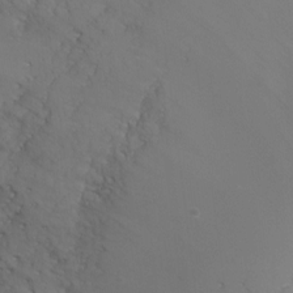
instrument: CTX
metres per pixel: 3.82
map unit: Ht
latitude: -7.0675
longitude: -20.8191
